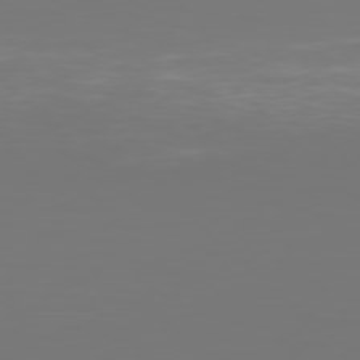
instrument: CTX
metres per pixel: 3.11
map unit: Hpe
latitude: 77.5560
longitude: -134.7057
